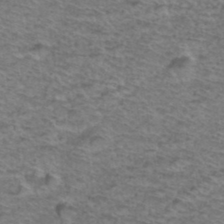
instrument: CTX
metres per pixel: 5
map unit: Hto
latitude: 38.1767
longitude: -45.4615
